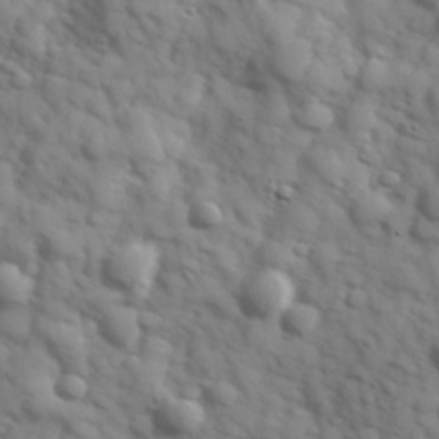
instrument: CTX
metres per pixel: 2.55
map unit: Hve
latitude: 32.1200
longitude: 150.7841
